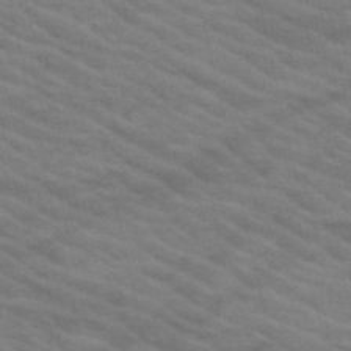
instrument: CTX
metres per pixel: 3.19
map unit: HNb
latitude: -53.1998
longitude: -45.0080
